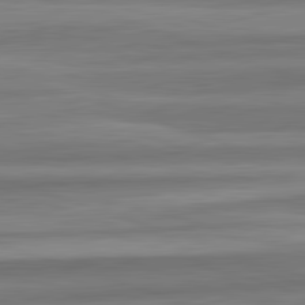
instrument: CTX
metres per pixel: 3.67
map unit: lApd
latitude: 82.6112
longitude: 179.0297
